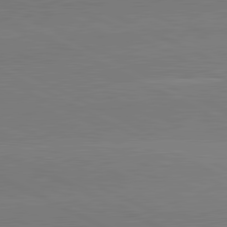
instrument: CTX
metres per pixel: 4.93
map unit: lApd
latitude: 81.3859
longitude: -153.7639
